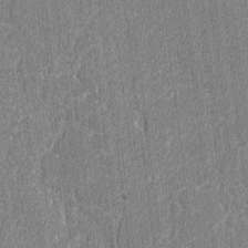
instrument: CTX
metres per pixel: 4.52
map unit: lAvf
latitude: -8.0850
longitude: -114.1955
